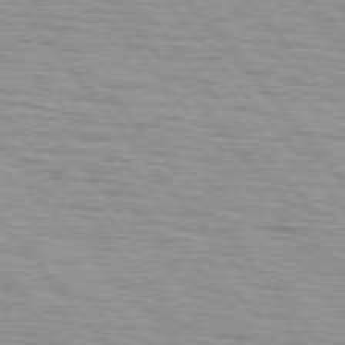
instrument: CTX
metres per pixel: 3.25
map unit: lApd
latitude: 75.5938
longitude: -82.0822
